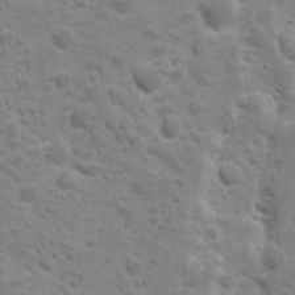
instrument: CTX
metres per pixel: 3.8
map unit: Ave
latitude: 10.4601
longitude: -104.7436
